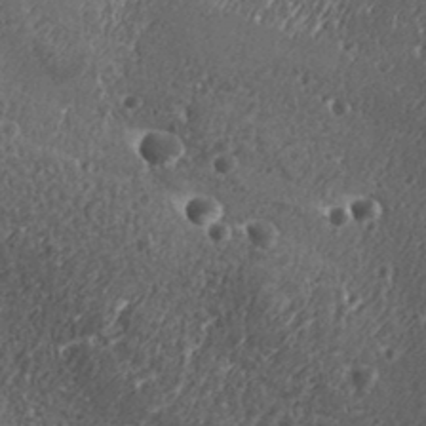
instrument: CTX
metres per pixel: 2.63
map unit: Aa
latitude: 32.6679
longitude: -134.3656
